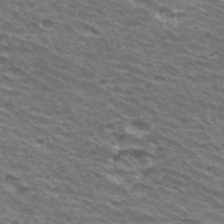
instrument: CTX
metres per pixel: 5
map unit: Hto
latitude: 34.3656
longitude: -42.7813
